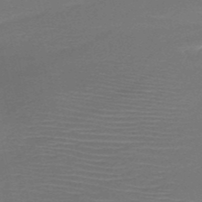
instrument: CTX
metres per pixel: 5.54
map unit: HNb
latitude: -50.5763
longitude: -41.9339
